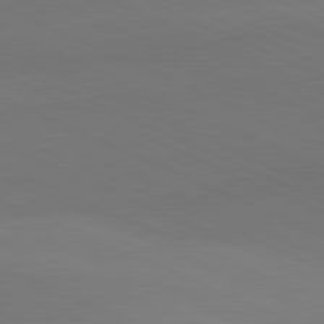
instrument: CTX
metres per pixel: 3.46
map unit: lApd
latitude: 81.4426
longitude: 137.0675
